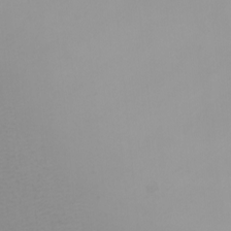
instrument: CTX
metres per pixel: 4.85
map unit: eHh
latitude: -7.9367
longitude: -70.0444
